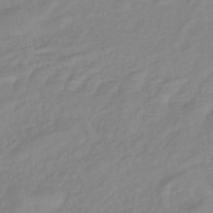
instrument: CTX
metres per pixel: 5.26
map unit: eHb
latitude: -40.4629
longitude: 81.0298
